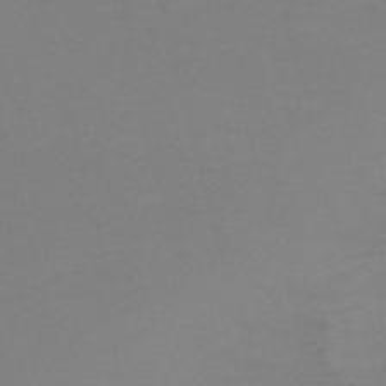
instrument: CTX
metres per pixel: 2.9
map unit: Nve
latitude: -59.1809
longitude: 60.1228
